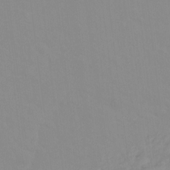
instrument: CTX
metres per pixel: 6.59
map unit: Ht
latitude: -13.6344
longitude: -58.3467
